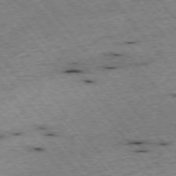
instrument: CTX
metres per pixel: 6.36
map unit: Hpe
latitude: -75.5777
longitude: -17.0081
